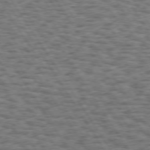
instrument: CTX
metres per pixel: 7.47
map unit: Hpe
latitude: 73.2726
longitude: -130.4979
